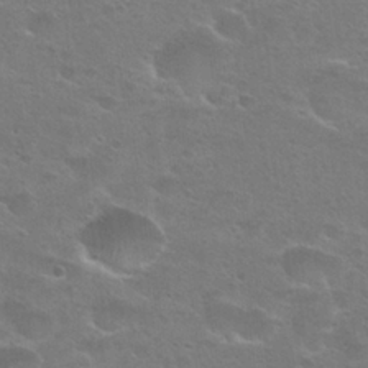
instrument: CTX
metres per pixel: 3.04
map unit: Hto
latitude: 24.2711
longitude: -50.6112
